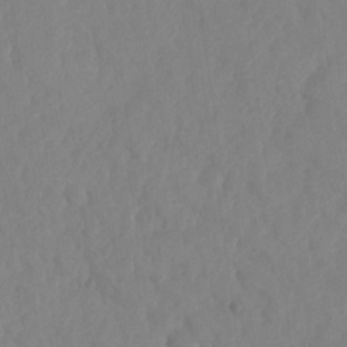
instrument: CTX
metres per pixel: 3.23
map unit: HNhu
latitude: -24.4440
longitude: 49.5588
